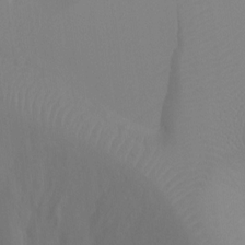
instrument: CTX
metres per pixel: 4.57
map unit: Ht
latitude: -3.1809
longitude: -25.7449
